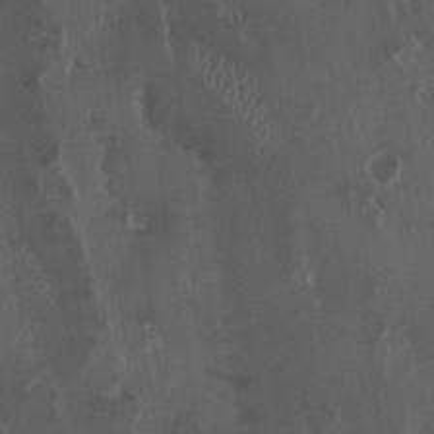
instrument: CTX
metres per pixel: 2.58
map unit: HNhu
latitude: 1.2159
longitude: -4.0633
